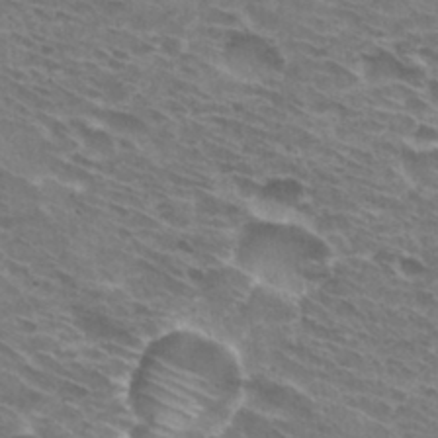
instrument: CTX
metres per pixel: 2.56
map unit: Hto
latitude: 30.6113
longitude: -44.4601
